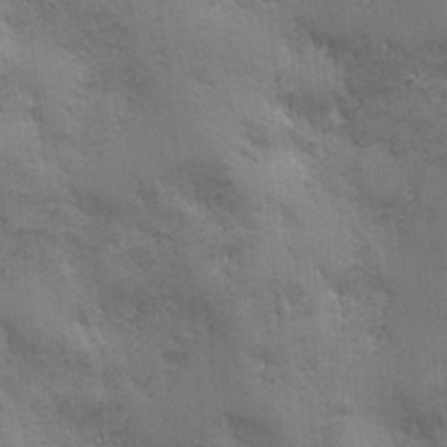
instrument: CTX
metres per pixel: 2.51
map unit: Ave
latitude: -7.1998
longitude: -120.6302
